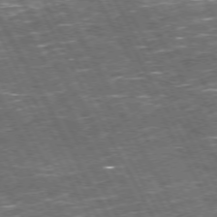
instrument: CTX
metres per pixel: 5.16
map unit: Hpe
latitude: 71.9528
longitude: -125.5371
